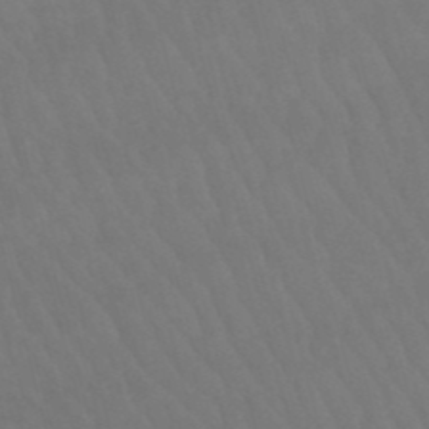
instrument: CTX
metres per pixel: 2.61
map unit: lHb
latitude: -47.0486
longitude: 77.4643
